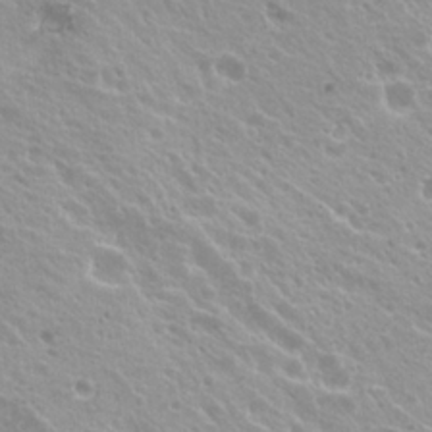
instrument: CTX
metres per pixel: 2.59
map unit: Hto
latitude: 20.5168
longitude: -33.7072
